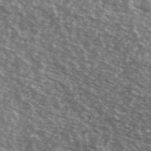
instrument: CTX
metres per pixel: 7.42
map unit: Ave
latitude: 39.4804
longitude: -108.8758
